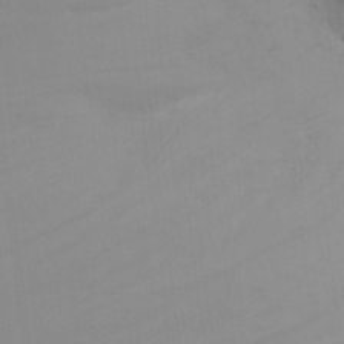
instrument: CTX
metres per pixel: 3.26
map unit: Nhu
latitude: 21.1214
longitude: -73.6505
